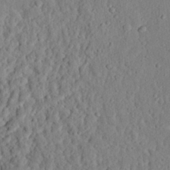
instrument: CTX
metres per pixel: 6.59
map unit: eHh
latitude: 25.8583
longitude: -78.6302
